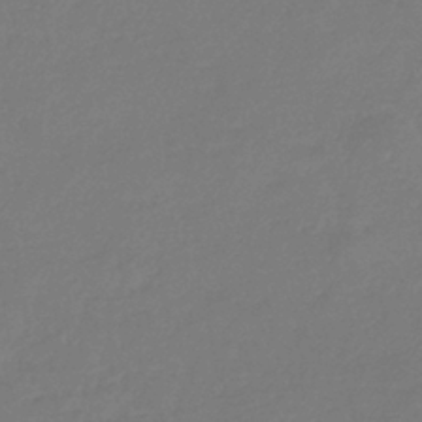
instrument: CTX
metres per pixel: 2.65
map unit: eHb
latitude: -37.0675
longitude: 78.7085
